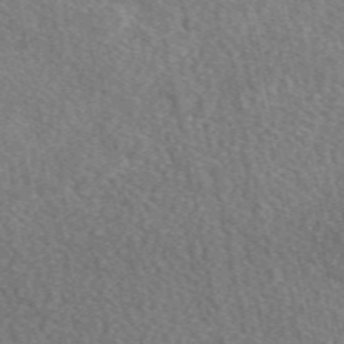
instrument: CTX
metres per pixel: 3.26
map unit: eAb
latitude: 49.4804
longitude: 116.7085
